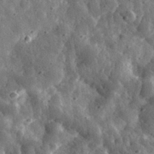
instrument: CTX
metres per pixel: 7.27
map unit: eHh
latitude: 33.5749
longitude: -79.3860
